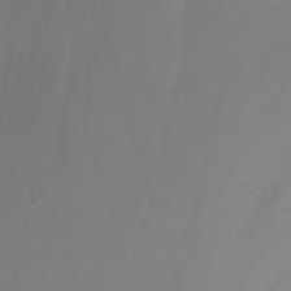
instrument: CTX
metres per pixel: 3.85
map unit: Nhu
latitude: -11.2943
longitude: -46.2712
